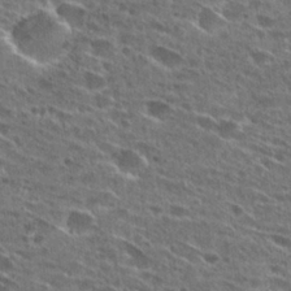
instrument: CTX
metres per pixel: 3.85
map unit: Hto
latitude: 27.4427
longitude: -45.9339
